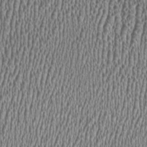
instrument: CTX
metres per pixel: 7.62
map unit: HNhu
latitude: -0.1417
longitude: 0.8219
